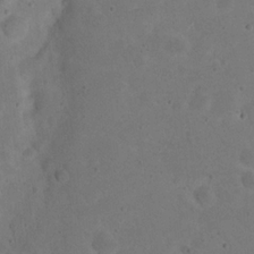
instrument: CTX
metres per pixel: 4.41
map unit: eHh
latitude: 20.4601
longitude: -62.9325
